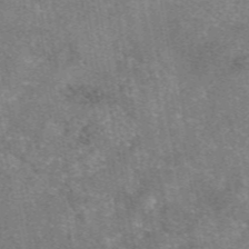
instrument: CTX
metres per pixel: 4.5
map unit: eAb
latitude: 47.7072
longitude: 102.4440
